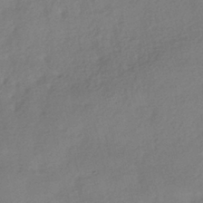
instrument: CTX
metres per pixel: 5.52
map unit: HNhu
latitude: -41.1242
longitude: 98.7085
